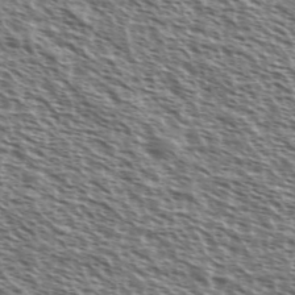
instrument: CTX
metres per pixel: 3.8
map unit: Ave
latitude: 37.6694
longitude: -111.7639
